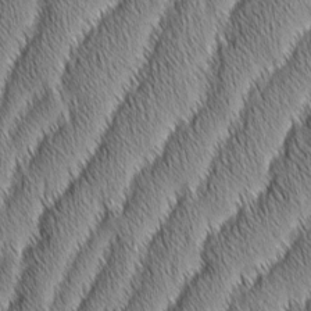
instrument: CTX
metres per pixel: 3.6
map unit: Aa
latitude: 6.8947
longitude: -130.6491
